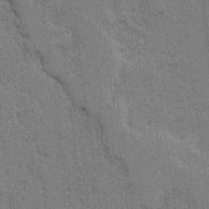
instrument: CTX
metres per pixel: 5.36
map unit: Ave
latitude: 24.1011
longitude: -130.7058
